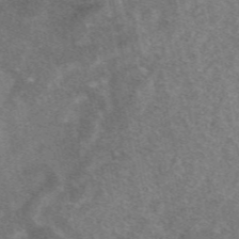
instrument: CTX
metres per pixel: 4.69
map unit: eAb
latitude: 47.5371
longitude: 118.8975
